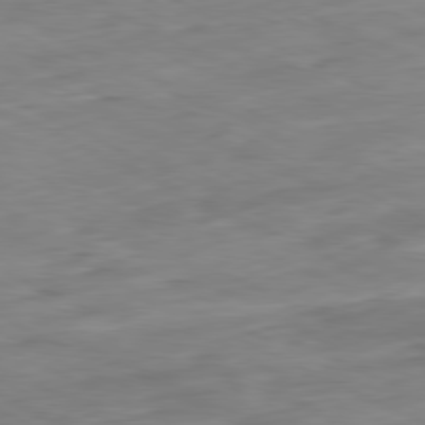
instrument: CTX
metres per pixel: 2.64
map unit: Ap
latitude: -81.1053
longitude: -82.2144
